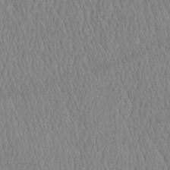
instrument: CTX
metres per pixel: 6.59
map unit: eHh
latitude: -3.7099
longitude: 15.6155
